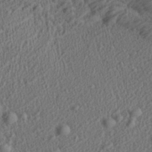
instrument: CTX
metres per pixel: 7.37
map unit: Aa
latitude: 28.4034
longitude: -137.1403
